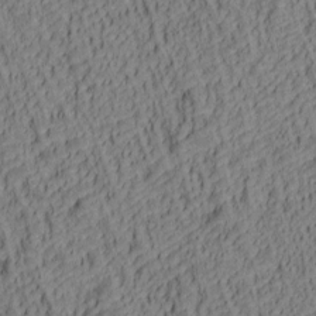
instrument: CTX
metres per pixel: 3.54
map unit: lAa
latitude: 5.4804
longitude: -115.1592
